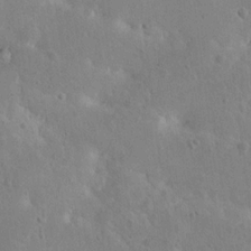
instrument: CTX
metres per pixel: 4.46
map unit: Nhu
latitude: 15.0270
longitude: -29.1214
